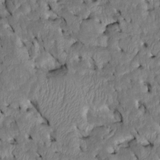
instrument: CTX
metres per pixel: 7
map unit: Htu
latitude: -6.6518
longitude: 145.6155
